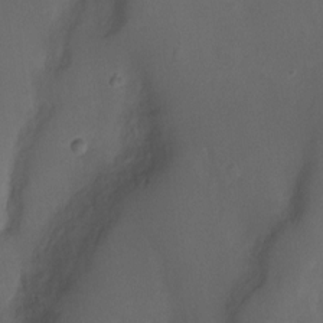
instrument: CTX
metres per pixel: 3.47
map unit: Ht
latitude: -9.9178
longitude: -46.7247
